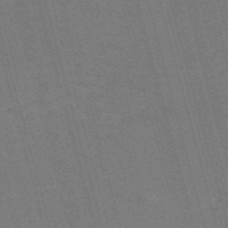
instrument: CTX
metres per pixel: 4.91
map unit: Nve
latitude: -59.7099
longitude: 62.6896
